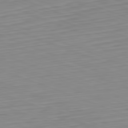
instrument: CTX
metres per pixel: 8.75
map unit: Hpe
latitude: -82.2928
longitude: 12.9542
